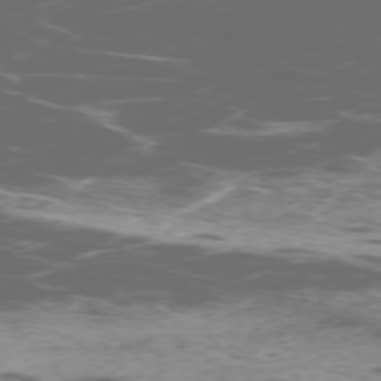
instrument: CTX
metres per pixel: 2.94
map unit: Ap
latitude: -76.8975
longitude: -68.3845
